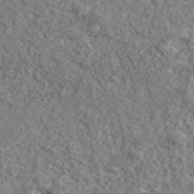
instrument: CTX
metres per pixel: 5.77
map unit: ANa
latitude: 45.2159
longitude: 37.5399
